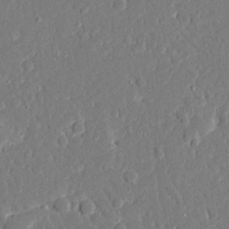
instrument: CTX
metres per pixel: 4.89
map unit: Ave
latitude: 16.1011
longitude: -140.3845
